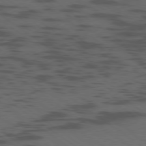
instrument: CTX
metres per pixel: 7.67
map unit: Ap
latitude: -79.4832
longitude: -99.6127
